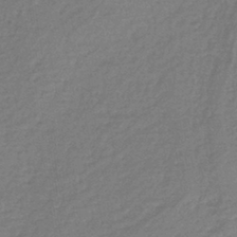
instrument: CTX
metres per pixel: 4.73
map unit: eAb
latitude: -39.6344
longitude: 52.1794
